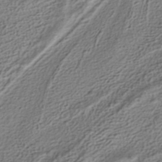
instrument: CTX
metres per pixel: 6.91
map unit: HNhu
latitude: -41.8044
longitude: 105.6533
